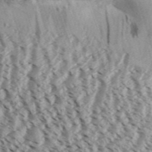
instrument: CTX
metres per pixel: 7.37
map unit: Aa
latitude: 31.6883
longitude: -137.2159
